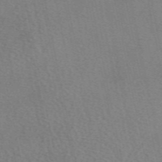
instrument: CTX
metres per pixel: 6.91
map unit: eAb
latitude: 50.5545
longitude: 109.3510
